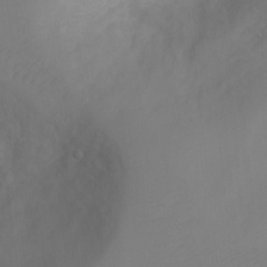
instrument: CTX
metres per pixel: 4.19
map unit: Ht
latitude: -2.2739
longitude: -28.4790
